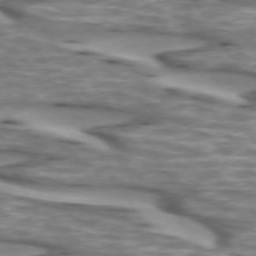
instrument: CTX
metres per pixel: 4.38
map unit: lApd
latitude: 73.2159
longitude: -57.1214
